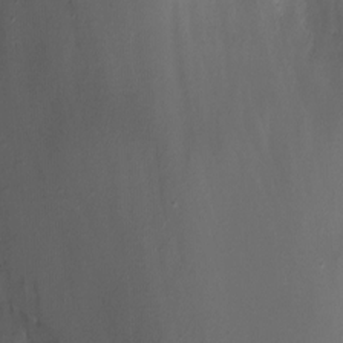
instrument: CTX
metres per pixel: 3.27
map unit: Nhu
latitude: -12.8408
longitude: -51.2726
